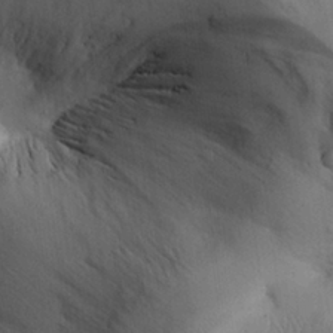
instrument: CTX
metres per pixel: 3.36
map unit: Aa
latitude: 25.9717
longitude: -137.0837
